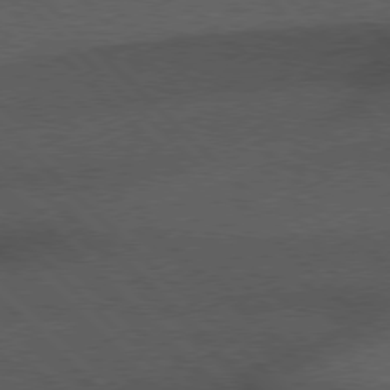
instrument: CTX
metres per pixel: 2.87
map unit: Hpe
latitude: 77.2159
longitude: -153.2537
